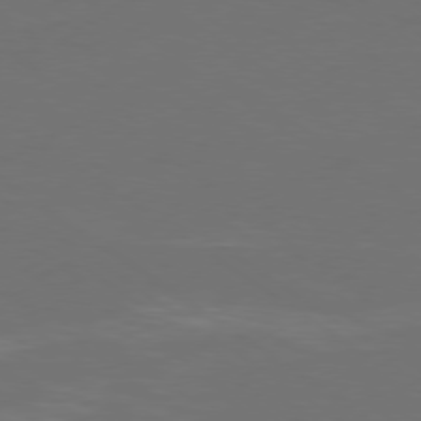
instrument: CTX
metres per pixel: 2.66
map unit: Ap
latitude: -79.3698
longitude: -61.7260
